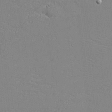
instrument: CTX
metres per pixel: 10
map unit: eHh
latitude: -3.8611
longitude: -80.4979
